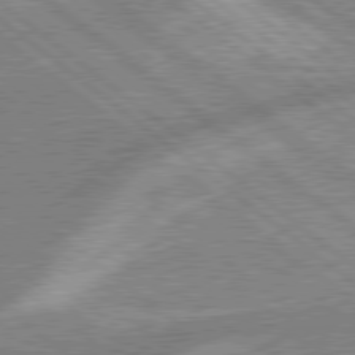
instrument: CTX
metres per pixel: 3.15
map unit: lApd
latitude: 79.0270
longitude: -168.3279
